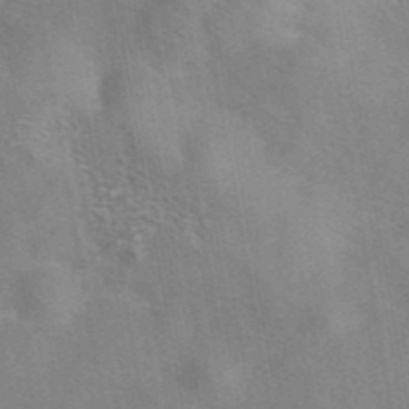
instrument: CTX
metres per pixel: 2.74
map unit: eAb
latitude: 42.2523
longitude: 106.8975
